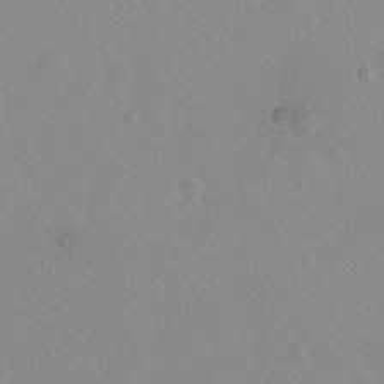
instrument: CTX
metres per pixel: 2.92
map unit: eHh
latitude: 1.8016
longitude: -54.7624
